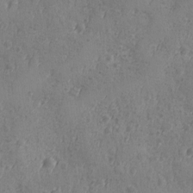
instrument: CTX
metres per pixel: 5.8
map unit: Ave
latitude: -8.8786
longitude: -118.7813
